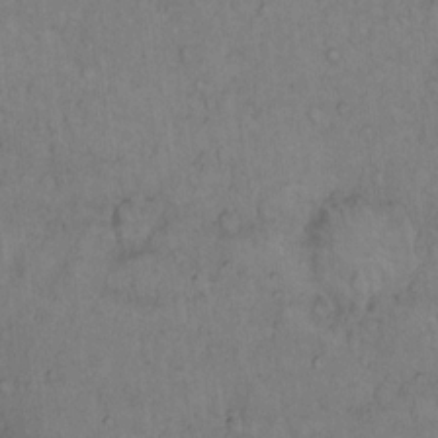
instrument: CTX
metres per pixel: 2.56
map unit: Hto
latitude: 13.4049
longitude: -56.5923
